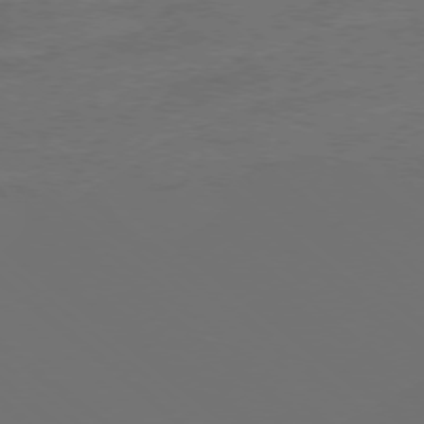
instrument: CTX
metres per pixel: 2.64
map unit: Ap
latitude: -77.7478
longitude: -95.0270
